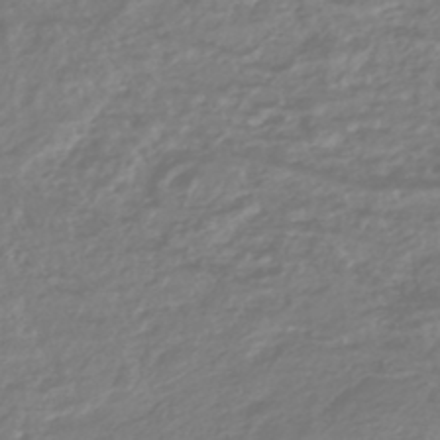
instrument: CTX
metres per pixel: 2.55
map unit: HNhu
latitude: -45.3888
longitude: 98.9730
